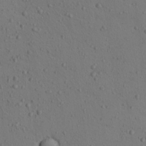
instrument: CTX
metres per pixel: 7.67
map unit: Aa
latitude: 22.4979
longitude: -139.6127
